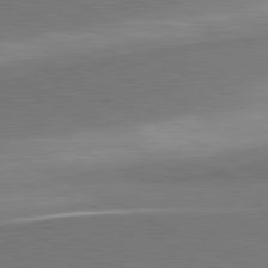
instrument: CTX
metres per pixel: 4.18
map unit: lApd
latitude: 81.3482
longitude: 157.9556
